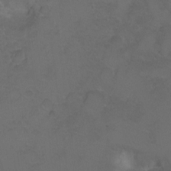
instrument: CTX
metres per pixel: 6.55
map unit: Hto
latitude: 3.3292
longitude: -32.4412
